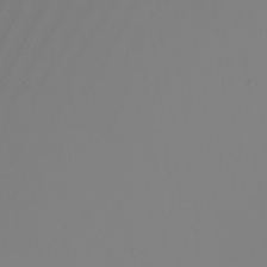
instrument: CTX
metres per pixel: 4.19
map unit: Nhu
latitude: -5.3509
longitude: -95.6883
